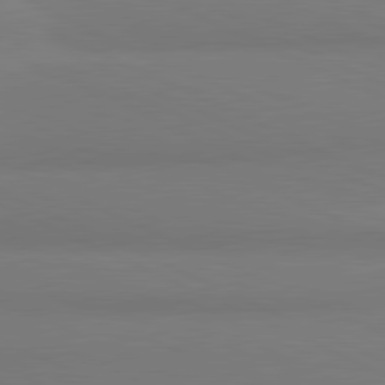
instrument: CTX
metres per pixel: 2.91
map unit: lApd
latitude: 81.3293
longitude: 178.3684
